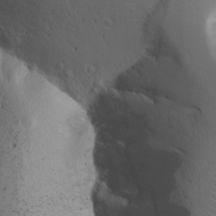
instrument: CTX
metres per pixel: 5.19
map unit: Ave
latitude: -11.1620
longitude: -121.2537
